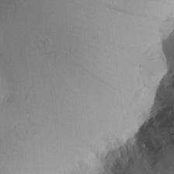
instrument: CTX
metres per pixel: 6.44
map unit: eHh
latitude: -0.9164
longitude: 15.2943
